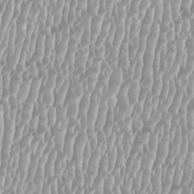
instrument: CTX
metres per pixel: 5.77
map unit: HNhu
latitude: -0.3307
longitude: -0.1766
